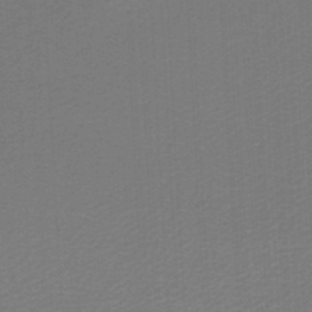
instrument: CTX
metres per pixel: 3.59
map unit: lHb
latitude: -46.7652
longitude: 63.9556
